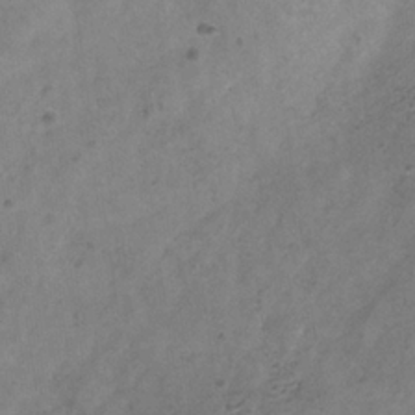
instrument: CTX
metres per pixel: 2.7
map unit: Hve
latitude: -34.1417
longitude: 89.9556
